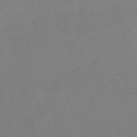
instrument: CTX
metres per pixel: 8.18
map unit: HNb
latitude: -54.4440
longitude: -50.2333
